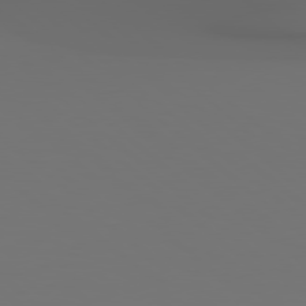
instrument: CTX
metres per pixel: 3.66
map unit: Hpe
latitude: 78.6302
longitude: -163.0459
